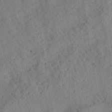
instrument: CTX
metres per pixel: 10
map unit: Aa
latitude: 25.2159
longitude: -133.6127
